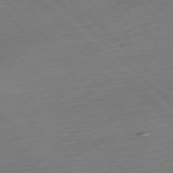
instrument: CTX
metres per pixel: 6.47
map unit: Hpe
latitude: -77.7289
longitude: 13.3699
